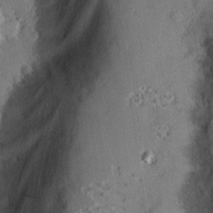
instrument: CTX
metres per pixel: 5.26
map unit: eHh
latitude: 22.8569
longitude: -90.7435
